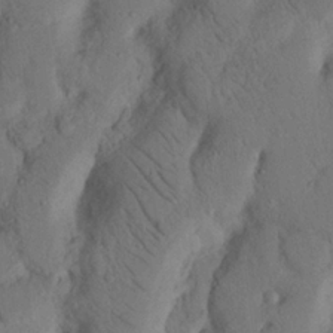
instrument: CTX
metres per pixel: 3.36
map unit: Nhu
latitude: 19.4237
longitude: -75.8583
